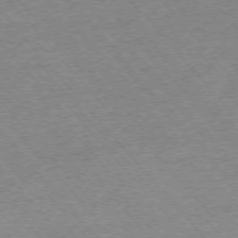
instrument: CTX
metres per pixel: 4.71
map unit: Ap
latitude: -76.2550
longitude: -94.6680
